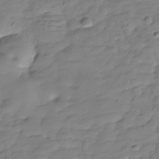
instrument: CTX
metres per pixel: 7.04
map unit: Hve
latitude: -30.2172
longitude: 90.5385
